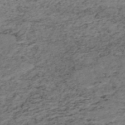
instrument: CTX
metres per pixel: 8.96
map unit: HNb
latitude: -51.8233
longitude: -53.5182
